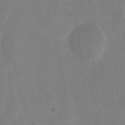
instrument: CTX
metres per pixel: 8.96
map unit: eHh
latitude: 11.3860
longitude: -69.4993
